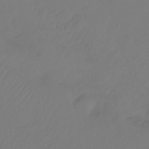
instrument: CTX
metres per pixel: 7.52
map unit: Ht
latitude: -15.0109
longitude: -49.7450
